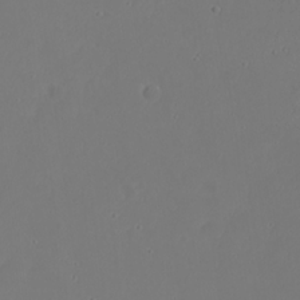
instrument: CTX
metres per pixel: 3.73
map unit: eHh
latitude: 20.9892
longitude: -71.9150
